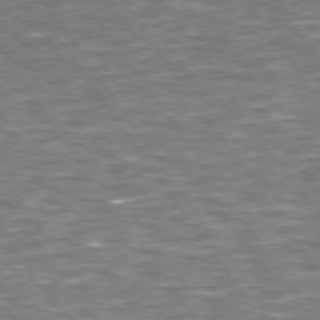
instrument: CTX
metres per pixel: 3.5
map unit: Hpe
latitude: 73.6883
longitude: -125.4615
